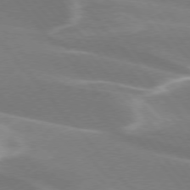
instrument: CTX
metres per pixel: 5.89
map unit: lApd
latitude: 75.3860
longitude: -63.6316
